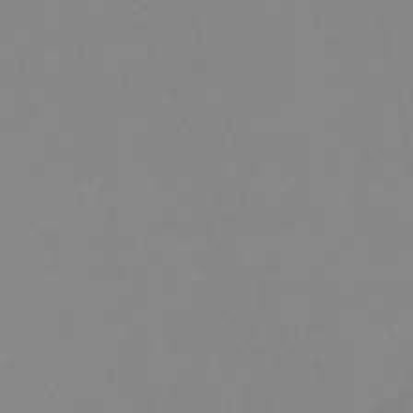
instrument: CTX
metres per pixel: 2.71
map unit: lHb
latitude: -49.3132
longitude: 80.6897
